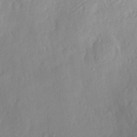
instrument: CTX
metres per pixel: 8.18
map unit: eHh
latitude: 3.4426
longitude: -77.5749
